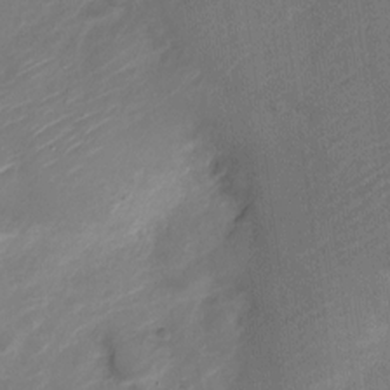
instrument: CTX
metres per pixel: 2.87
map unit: Nve
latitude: -19.9178
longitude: 108.2739
